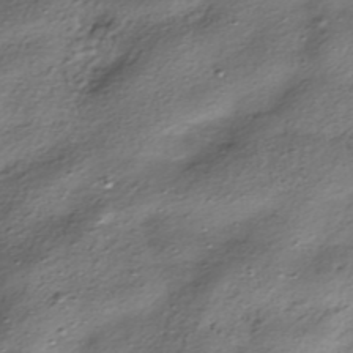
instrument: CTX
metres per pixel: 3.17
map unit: HNhu
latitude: -38.7652
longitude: 107.3510
